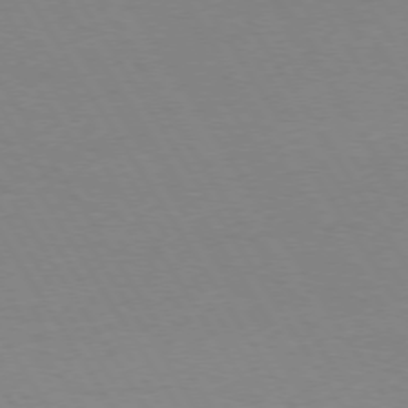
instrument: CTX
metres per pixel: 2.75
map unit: Hpe
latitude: 73.6505
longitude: -129.5749
